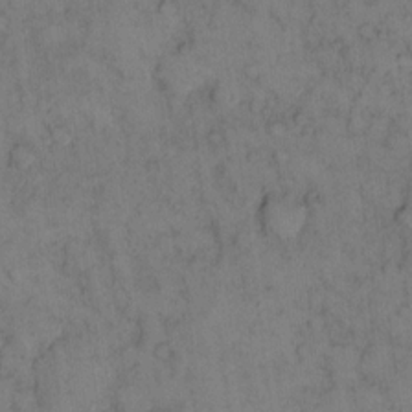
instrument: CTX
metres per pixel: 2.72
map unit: eHh
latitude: 14.4034
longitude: -62.9703
